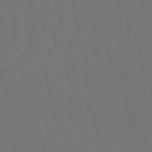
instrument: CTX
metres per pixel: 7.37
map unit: lHb
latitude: -47.9745
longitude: 80.3118
